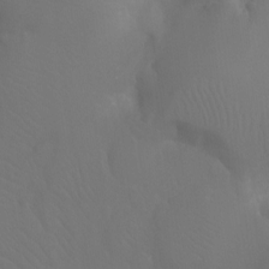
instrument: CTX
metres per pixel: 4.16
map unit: Ht
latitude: -11.7478
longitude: -44.8947
